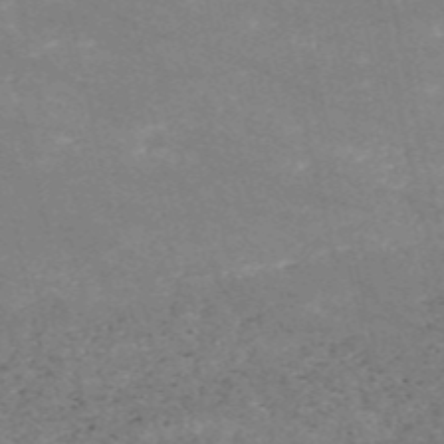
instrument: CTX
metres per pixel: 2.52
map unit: HNb
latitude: -54.4440
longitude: -38.5735
